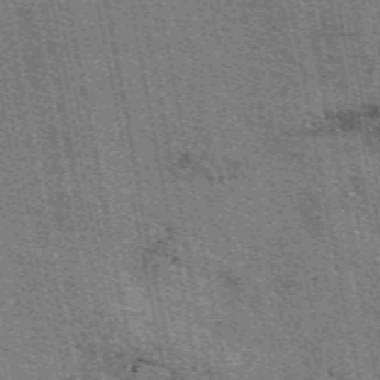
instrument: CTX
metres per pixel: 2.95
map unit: eAb
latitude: 50.6679
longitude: 109.5210
